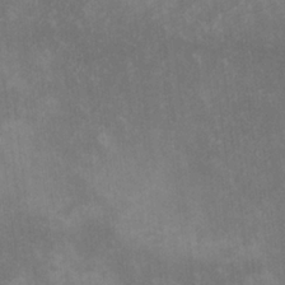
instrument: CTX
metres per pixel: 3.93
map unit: lHvf
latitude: -13.5588
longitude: -101.6694
